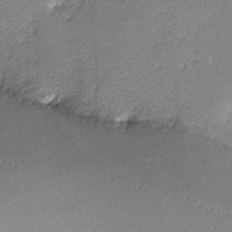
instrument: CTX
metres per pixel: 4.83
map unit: lHvf
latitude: -12.2929
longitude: -102.7624
